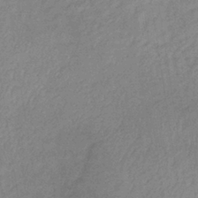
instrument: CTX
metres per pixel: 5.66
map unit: lHb
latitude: -35.4832
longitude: 69.0108
